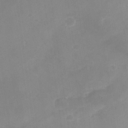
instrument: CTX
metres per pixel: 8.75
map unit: Nhu
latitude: -28.5196
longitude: -63.3860
